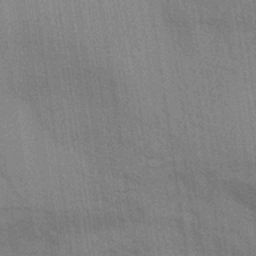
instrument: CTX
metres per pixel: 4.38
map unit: Aa
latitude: 32.3656
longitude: -139.7639
